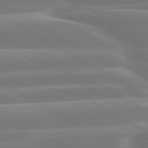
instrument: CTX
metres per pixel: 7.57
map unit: lApd
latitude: 79.9339
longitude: -129.0647
